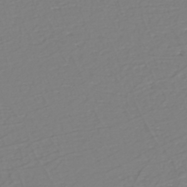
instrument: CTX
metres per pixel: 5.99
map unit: eHh
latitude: -42.7274
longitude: -32.9703
